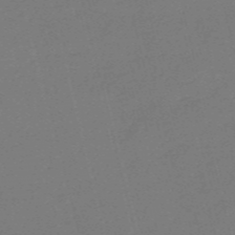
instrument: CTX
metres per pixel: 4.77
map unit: HNb
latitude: -55.4832
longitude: -39.2915
